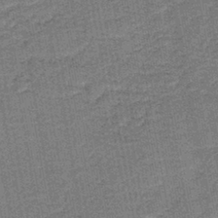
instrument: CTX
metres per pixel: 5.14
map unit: eAb
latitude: -39.0109
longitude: 52.8219
